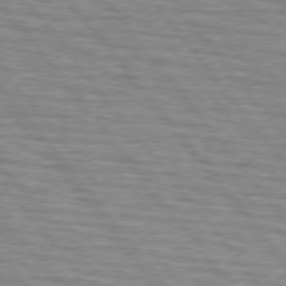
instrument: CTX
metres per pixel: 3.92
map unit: lApd
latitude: 75.4993
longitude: -75.9906
